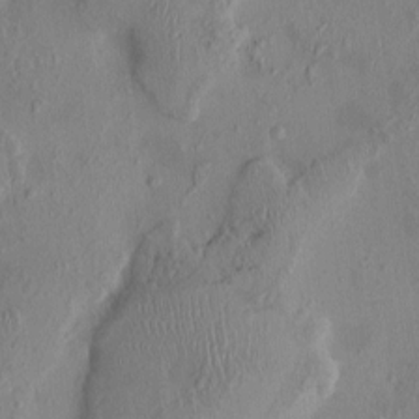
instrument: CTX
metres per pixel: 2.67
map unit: HNhu
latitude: 3.0836
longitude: -7.0647
